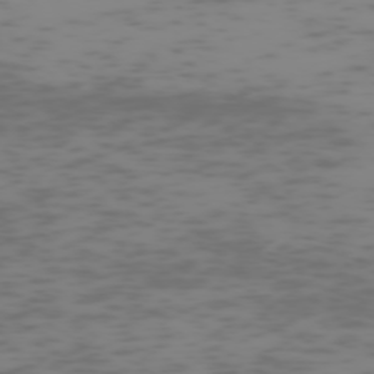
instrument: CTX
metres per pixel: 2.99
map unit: Hpe
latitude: -73.2754
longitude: 6.2550
